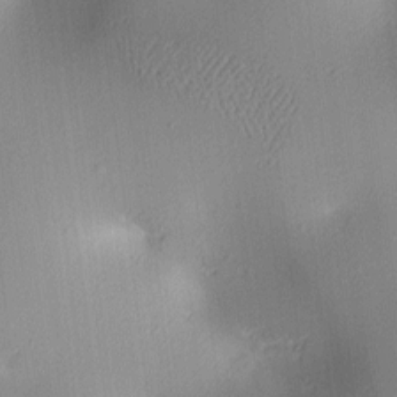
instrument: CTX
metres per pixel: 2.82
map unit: lAa
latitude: 2.8191
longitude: -116.2712
